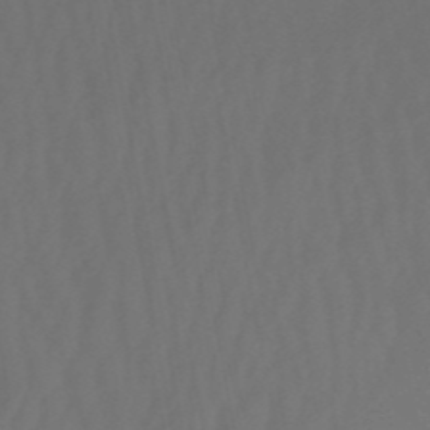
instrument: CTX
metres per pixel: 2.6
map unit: eHb
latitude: -51.1242
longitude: 76.8408
